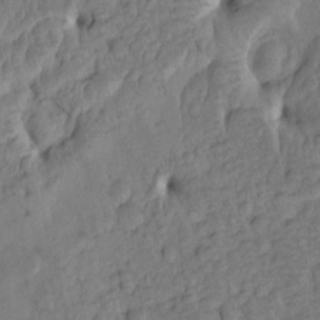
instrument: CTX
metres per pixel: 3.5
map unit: eHh
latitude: -1.4077
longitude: 15.1620
